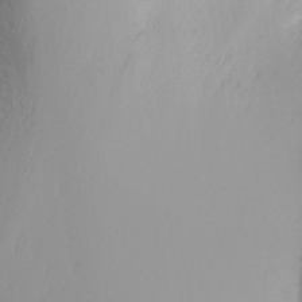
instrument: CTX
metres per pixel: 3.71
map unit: Nhu
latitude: -5.6910
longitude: -69.5182
